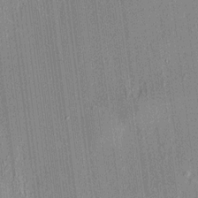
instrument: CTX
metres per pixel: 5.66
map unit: HNhu
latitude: 7.6127
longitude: 13.7667
